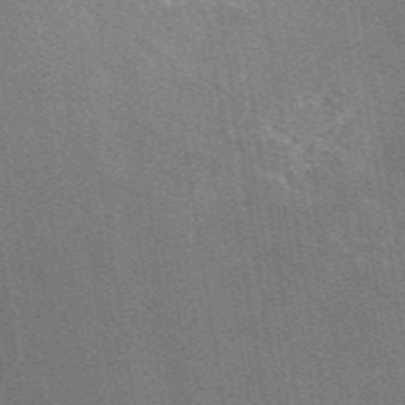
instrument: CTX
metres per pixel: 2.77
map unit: eAb
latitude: 46.8380
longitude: 114.6896
